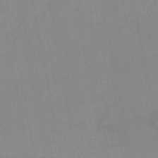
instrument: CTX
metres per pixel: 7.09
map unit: HNb
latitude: -49.3321
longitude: -40.5734
